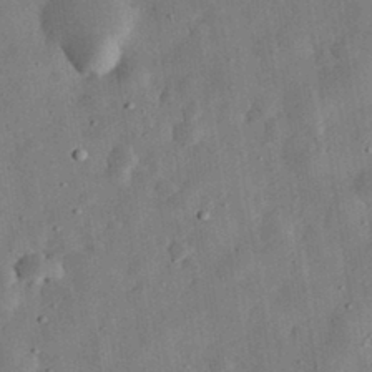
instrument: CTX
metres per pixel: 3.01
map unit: eHh
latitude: 32.7624
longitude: -76.3278
